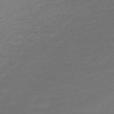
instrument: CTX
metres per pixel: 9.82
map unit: HNb
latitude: -55.1242
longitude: -40.9513
